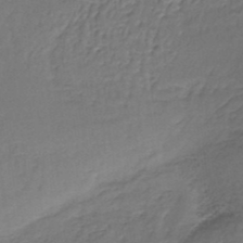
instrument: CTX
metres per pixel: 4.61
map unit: lHb
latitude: -36.9919
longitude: 59.2753
